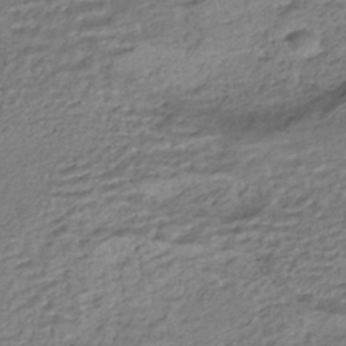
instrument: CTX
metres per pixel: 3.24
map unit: HNhu
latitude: -44.0472
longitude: 102.3873
